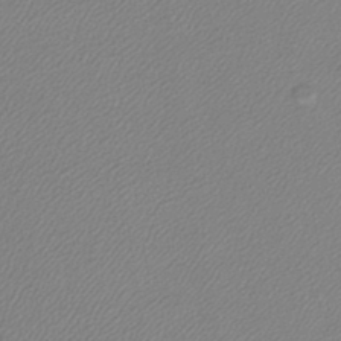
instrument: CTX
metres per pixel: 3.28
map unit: lHb
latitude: -41.8233
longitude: 61.7100
